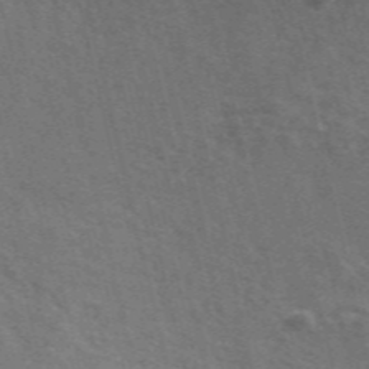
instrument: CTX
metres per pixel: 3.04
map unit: ANa
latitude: 49.5749
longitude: -72.6302
